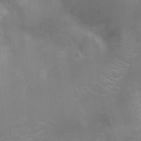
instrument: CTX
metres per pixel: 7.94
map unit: Ht
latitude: -3.1998
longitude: -17.0270
